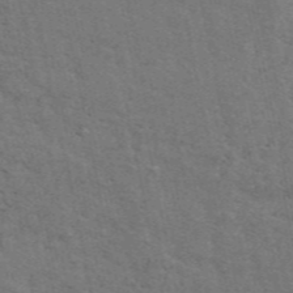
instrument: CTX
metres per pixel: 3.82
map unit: ANa
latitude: 49.0836
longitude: -82.3656
